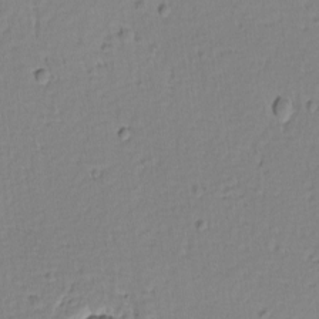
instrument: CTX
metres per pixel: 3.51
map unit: lAvf
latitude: -9.4832
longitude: -119.8583
